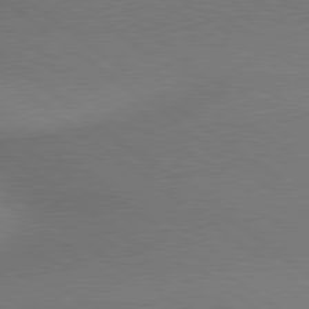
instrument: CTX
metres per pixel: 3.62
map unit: lApd
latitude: 79.4805
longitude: 179.8422
